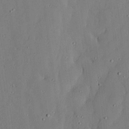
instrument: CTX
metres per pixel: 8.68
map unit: lAvf
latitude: 24.2333
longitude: -110.7246
